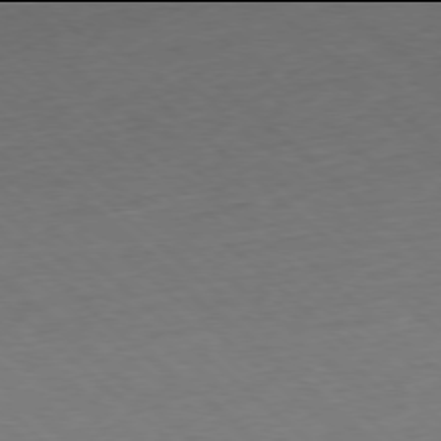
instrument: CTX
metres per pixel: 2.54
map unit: Hpe
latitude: -78.0094
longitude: 14.1606
